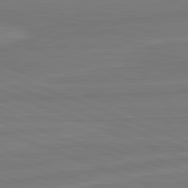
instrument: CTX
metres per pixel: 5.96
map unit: lApd
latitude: 81.9717
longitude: -175.0647
